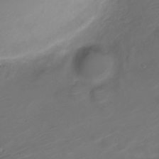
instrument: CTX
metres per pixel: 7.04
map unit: Nve
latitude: -20.5007
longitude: 105.6722
